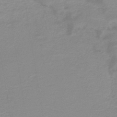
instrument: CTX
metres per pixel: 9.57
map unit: lHb
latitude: -40.3306
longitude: 52.4251
